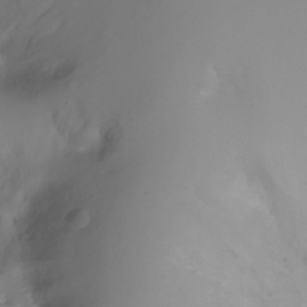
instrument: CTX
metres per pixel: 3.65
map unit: Ht
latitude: -4.1039
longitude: -28.9136
